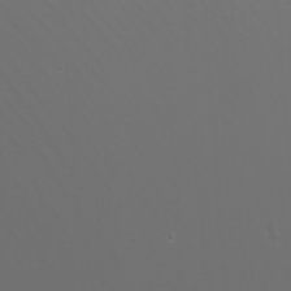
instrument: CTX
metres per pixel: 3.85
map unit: Htu
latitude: -5.2565
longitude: -89.8773
